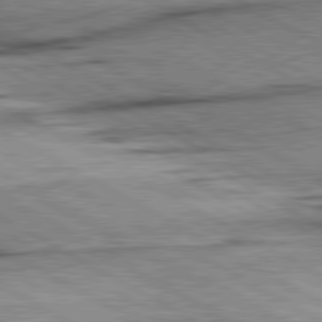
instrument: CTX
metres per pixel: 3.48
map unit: lApd
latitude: 80.7057
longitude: -156.9324
